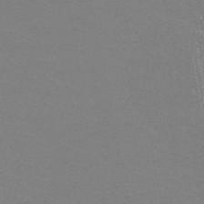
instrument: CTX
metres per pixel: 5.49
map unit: HNb
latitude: -49.3321
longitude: -49.3671
